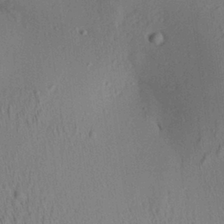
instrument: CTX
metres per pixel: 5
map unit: Aa
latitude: 26.8191
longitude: -135.2915
